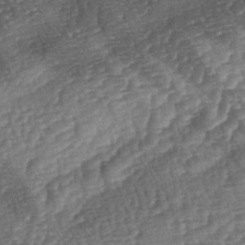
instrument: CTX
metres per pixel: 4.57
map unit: lAa
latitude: -3.4832
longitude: -127.8206
